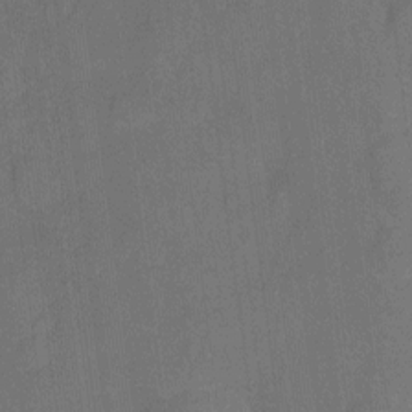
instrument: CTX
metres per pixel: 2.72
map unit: Nhu
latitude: -14.0094
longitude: -24.2333
